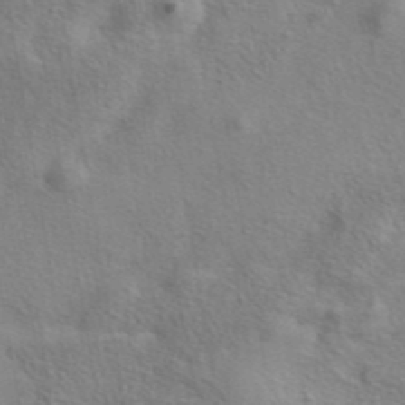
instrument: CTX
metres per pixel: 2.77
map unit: eAb
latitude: 41.8583
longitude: 104.0472
